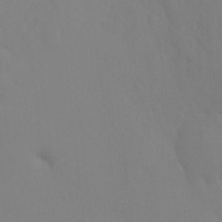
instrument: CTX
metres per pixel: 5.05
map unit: Ht
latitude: -9.7855
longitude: -34.6679
